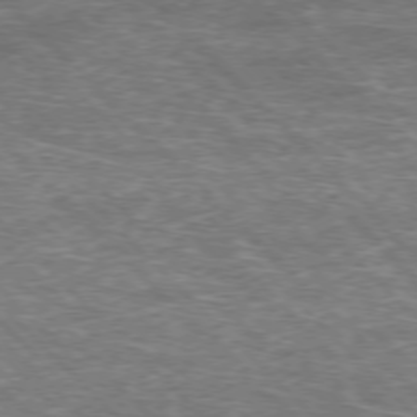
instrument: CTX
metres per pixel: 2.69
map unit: Hpe
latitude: -77.0675
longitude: -11.9528
